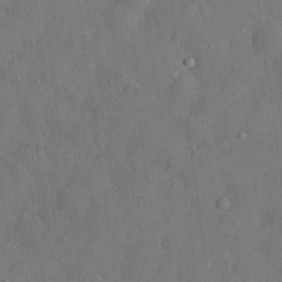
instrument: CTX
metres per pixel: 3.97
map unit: eHh
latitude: 30.7058
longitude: -74.2712
